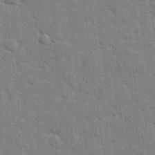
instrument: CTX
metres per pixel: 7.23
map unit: lHvf
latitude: 24.9513
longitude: 142.6518
